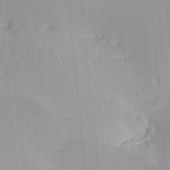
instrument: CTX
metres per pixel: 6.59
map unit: lHvf
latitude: -10.9353
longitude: -103.4804
